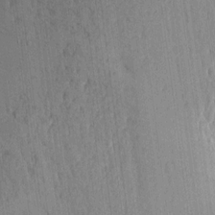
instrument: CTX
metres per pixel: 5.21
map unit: Aa
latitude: 15.2348
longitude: -147.1404
